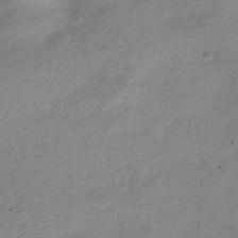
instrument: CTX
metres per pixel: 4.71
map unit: Nve
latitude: -22.4251
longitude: 105.3887
